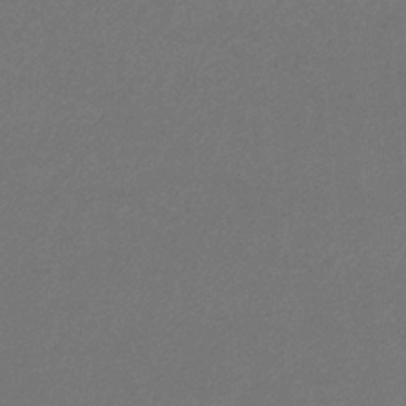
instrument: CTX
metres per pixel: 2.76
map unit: eHb
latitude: -32.5574
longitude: 69.6721
